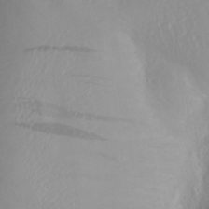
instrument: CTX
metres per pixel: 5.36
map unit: Aa
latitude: 25.7071
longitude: -146.8758
